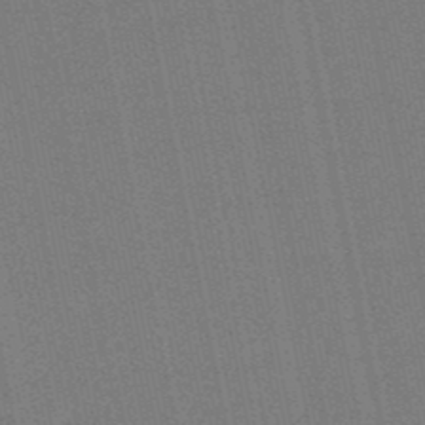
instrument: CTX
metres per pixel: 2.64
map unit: eHb
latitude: -49.8989
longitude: 79.3131
